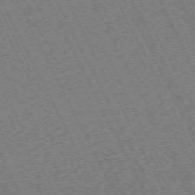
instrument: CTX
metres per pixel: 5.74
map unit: Hpe
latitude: -71.2754
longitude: 10.4062
